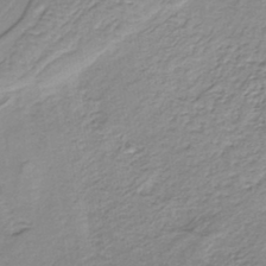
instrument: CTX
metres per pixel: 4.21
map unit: lHb
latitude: -36.3495
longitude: 58.7274
